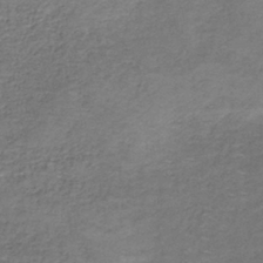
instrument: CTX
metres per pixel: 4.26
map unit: HNb
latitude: -36.7652
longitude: 51.3321
